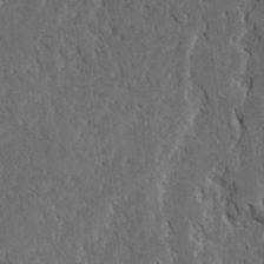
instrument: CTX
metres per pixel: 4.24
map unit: Ave
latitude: 23.3859
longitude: -130.8947
